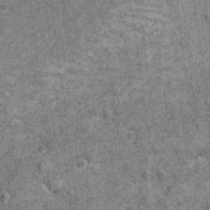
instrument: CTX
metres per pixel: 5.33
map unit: Ht
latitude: 11.1781
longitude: -38.4223
